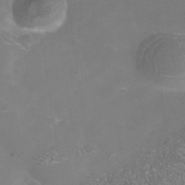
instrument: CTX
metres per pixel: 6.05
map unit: Nhe
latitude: -38.7274
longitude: -119.5182
